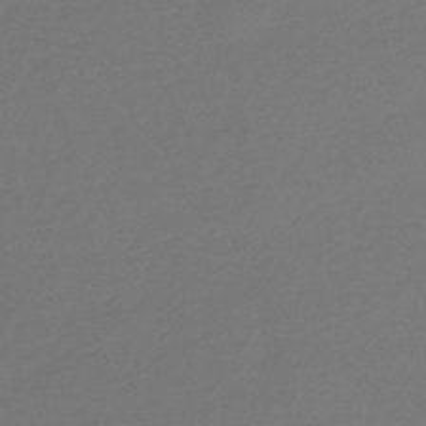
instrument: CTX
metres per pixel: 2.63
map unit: HNhu
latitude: -43.2564
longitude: 92.1984
